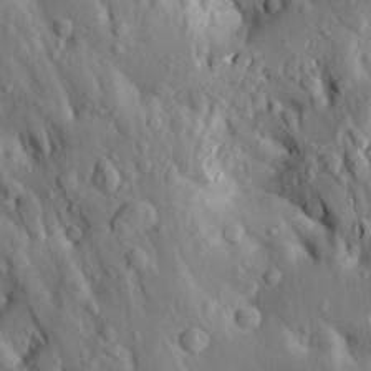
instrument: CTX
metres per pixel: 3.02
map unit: Aa
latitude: 19.7638
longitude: -150.0444
